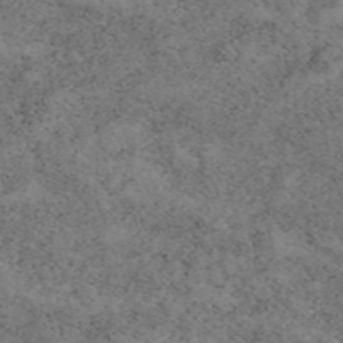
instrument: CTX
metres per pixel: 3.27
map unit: eAb
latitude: 49.7639
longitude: 108.3495
